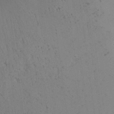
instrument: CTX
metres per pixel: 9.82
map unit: Aa
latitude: 26.1956
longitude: -142.8758
